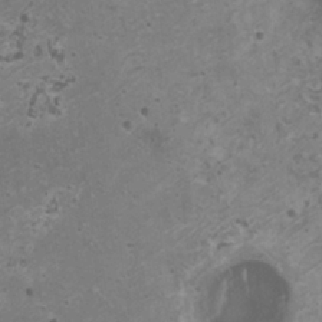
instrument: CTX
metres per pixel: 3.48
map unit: HNhu
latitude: -0.2740
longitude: 2.6140
